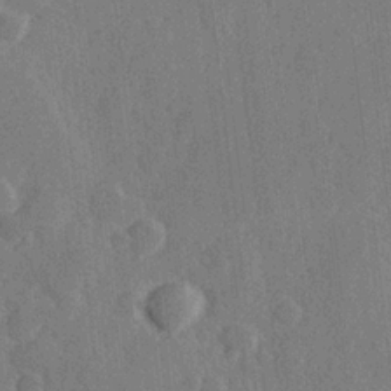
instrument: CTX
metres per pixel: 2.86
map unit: Hve
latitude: 25.5749
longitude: 148.9164
